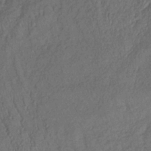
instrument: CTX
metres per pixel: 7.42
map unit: lHb
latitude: -35.0864
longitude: 68.9541
